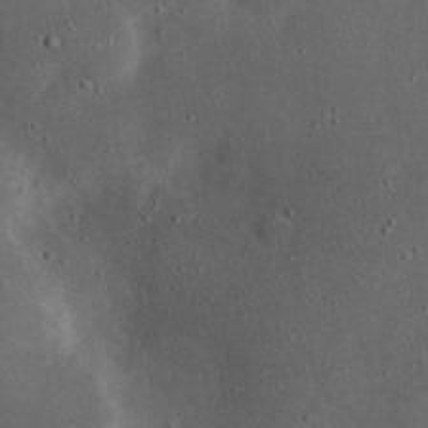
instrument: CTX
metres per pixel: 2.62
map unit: eHh
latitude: 23.0647
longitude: -70.3467
